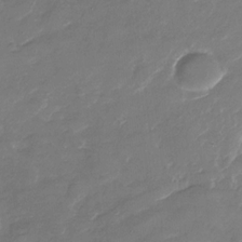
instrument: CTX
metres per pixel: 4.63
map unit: Nhu
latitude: -28.9731
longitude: -73.6883
